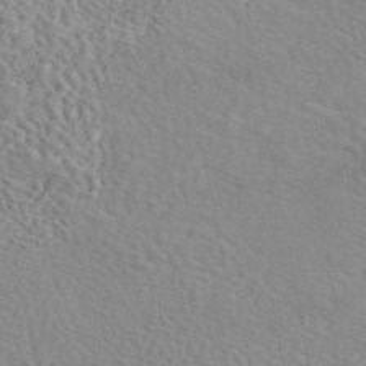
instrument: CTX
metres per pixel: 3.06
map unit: eAb
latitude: 44.5923
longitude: 112.8030
